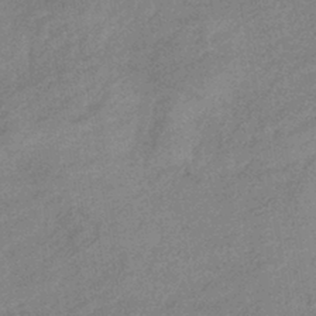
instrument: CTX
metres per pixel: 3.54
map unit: eHb
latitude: -41.2754
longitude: 83.7855
